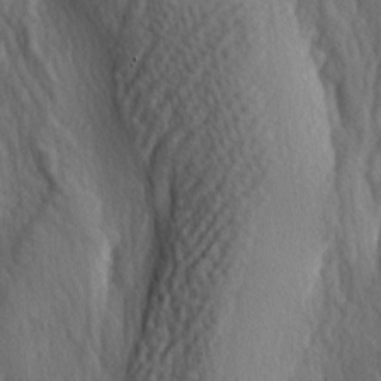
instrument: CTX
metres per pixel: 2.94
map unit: lAa
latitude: -5.4643
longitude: -124.2523
